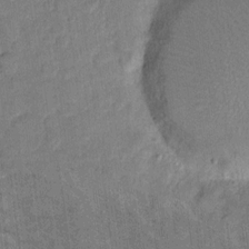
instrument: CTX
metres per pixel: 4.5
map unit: eHh
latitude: 11.8583
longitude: -65.4804
